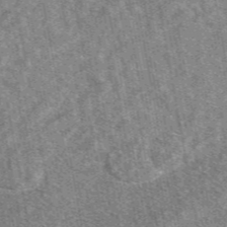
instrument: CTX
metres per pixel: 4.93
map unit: eAb
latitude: 48.1200
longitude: 117.5021
